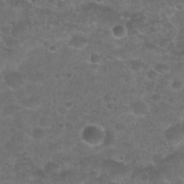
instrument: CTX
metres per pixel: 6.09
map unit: Nhu
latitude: 25.7638
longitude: -51.5749
